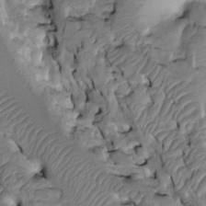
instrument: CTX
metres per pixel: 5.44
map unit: Htu
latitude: -3.0108
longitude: 150.0849
